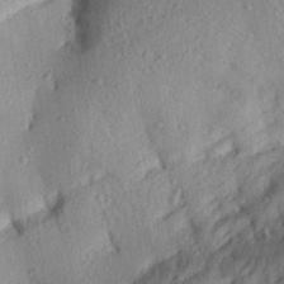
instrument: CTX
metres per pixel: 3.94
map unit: Aa
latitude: 28.6301
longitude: -144.1389
